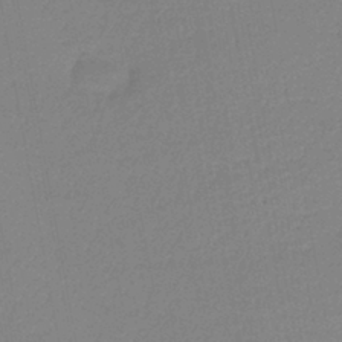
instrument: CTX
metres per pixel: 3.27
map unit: lHb
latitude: -41.8800
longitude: 74.0472
